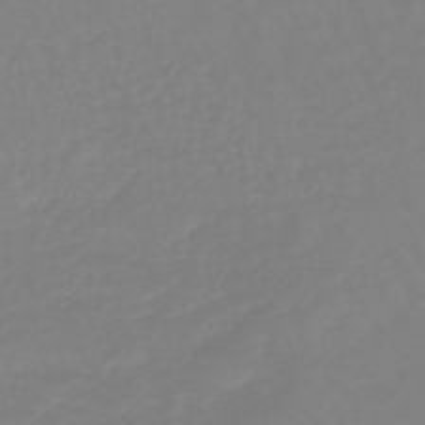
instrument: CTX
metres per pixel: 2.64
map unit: eHb
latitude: -45.2943
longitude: 81.0298
